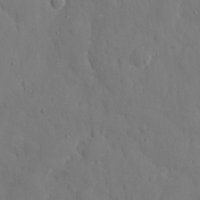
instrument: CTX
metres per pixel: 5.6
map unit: eHh
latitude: 6.6868
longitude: -68.3467
